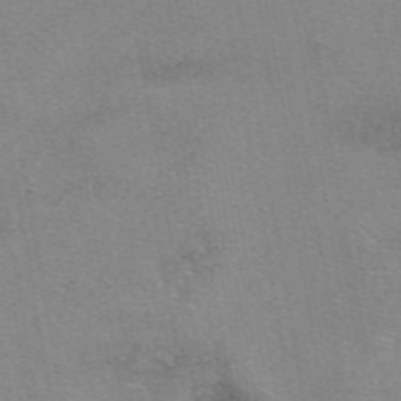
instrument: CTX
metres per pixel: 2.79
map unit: eAb
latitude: 49.4804
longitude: 105.5777
